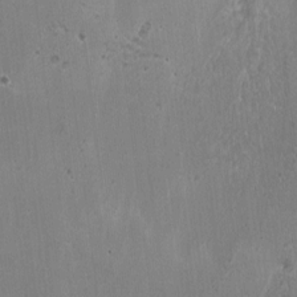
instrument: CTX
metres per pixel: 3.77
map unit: HNhu
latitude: -3.2375
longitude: -3.2348
